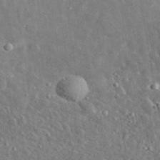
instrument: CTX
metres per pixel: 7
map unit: lHvf
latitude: 37.0837
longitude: -89.4049
